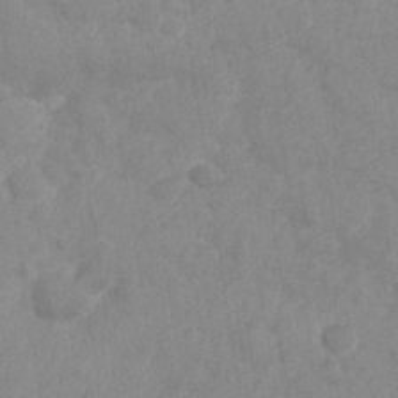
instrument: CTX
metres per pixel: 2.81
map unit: Nhe
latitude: -36.2172
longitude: -177.7071
